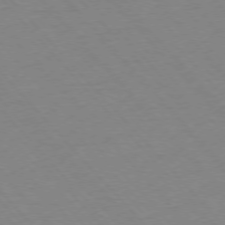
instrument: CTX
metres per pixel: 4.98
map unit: Ap
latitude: -76.4440
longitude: -86.4034
